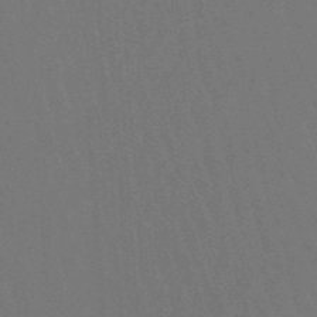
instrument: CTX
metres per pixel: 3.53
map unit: lHb
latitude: -47.7477
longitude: 63.8233
